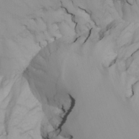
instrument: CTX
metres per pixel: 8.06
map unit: Nhu
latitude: -6.9352
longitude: -93.2348
